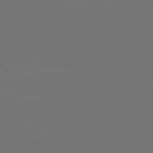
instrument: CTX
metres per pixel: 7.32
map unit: Hpe
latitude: 74.6491
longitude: -124.0444
